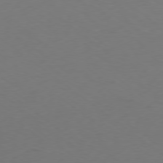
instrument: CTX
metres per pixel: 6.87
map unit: Ap
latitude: -78.7463
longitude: -62.9892
